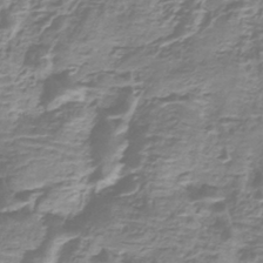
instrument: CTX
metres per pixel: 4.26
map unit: lHb
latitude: -40.9164
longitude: 59.2942
